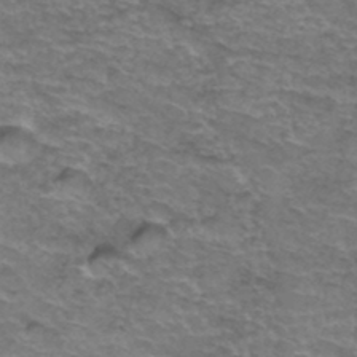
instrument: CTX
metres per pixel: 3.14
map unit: Hto
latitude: 37.0837
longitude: -42.0255
